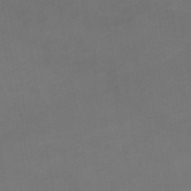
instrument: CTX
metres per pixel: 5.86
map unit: lHb
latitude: -46.2172
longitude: 67.5588
